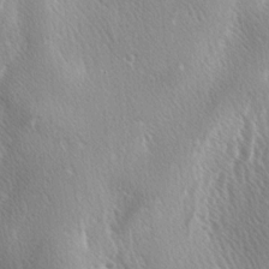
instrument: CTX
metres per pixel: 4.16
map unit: lAa
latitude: -4.3684
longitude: -125.6883
